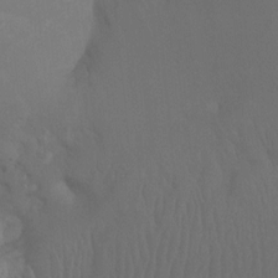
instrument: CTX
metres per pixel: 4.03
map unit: Ht
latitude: -7.9745
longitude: -33.0458
